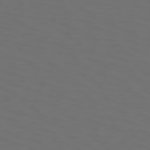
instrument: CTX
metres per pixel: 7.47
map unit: Hpe
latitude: 73.8395
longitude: -125.8205
